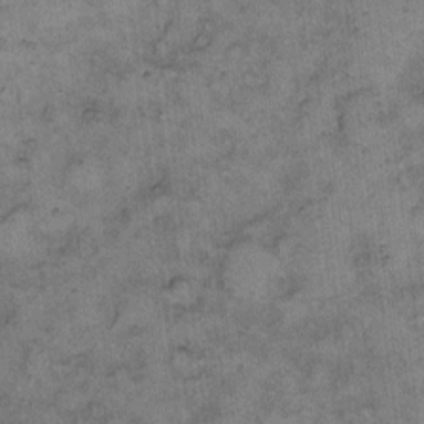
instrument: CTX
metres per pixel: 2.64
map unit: eHh
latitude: 10.2334
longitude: -63.4805
